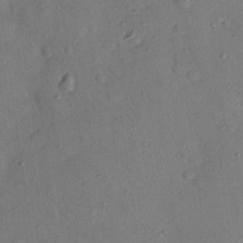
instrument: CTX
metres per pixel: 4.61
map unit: Nhu
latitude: 24.9702
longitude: -73.3860
